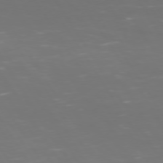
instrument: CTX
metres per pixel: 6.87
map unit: Hpe
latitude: 73.1593
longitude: -126.9892
